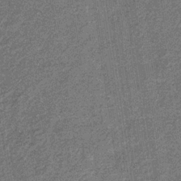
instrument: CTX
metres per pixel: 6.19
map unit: eHb
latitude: -31.0108
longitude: 70.7274
